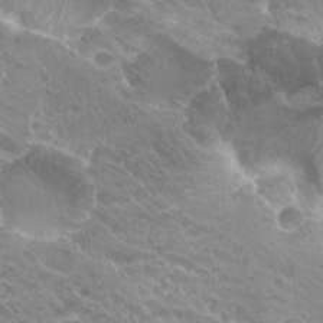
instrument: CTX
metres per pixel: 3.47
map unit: Hto
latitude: 26.2712
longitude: -36.2712
